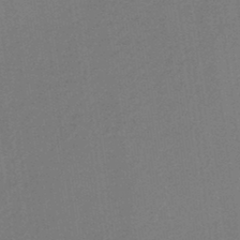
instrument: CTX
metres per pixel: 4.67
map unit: lHb
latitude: -37.9745
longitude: 60.9920
